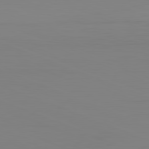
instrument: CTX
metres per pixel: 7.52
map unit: Hpe
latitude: -82.2550
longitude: 7.5966
